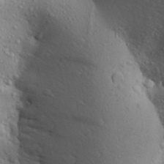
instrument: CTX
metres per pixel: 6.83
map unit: Aa
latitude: 27.4993
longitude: -148.6679
